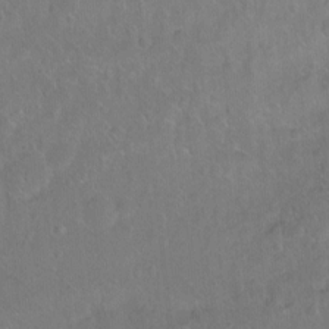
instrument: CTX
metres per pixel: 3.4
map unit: Hto
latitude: -6.9541
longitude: -37.6883
